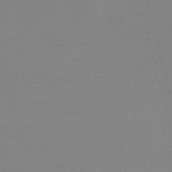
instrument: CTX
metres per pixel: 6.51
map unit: lHb
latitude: -47.4076
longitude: 67.8044
